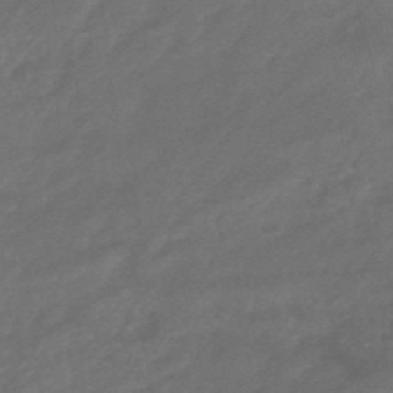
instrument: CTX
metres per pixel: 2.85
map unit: HNhu
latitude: -46.6707
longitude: 91.5777
